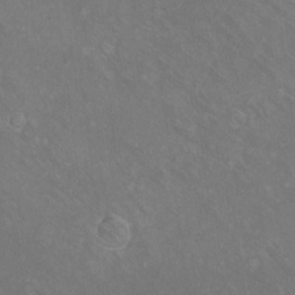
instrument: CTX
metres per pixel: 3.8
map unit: eHh
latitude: -10.4251
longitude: -65.7261
